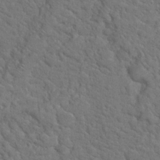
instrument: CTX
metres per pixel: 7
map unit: Hto
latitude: 18.7435
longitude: -34.9135
